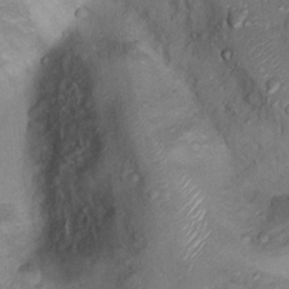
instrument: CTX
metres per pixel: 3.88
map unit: Nhu
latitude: 13.0837
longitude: -28.4790
